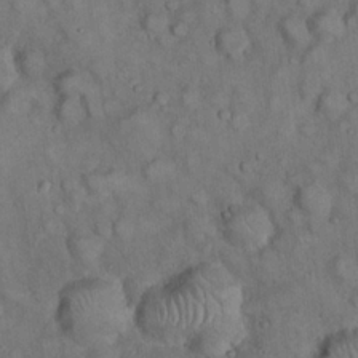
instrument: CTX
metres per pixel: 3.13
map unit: eHh
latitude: 22.5546
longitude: -60.9324
